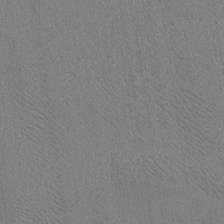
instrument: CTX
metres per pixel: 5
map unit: HNhu
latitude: 6.7435
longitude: -4.4601
